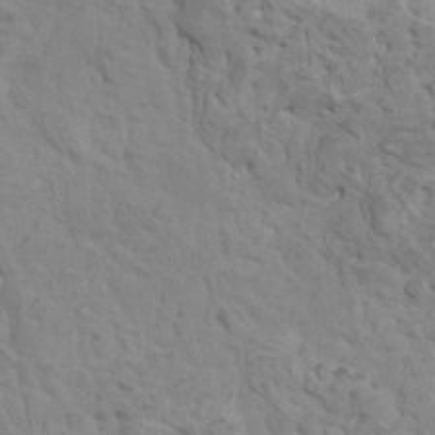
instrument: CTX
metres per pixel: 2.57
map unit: HNhu
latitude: 6.3278
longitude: -1.4993
